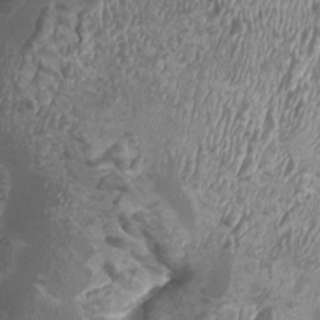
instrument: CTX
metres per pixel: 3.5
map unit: HNhu
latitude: 2.5545
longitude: -2.8947
